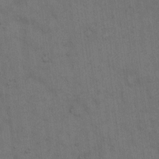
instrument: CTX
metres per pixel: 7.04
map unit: Hto
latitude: 15.2726
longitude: -61.3292
